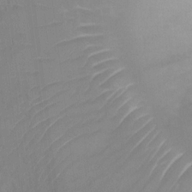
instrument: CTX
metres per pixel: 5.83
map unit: Ht
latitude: 5.9906
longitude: -29.9906
